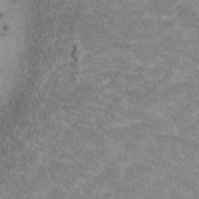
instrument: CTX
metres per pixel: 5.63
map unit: Nhu
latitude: 18.3278
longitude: -31.3860
